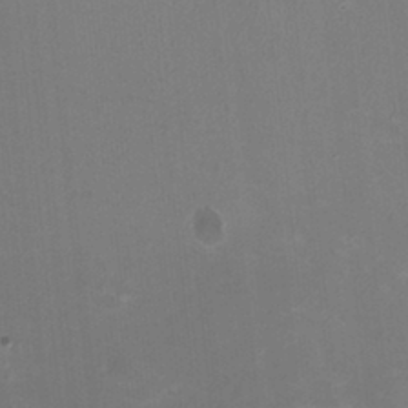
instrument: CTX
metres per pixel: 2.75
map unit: HNhu
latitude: -2.4440
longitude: -1.4615
